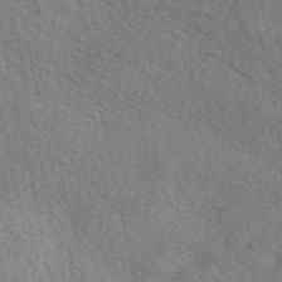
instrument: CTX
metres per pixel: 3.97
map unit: eAb
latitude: 51.5371
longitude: 113.8800
